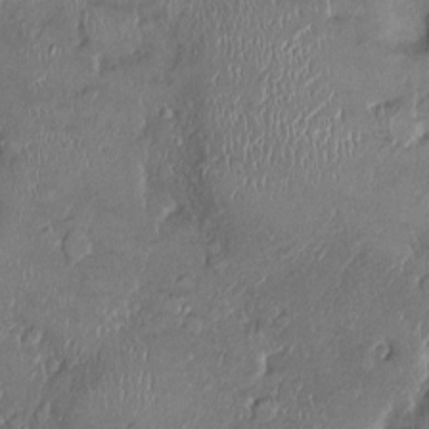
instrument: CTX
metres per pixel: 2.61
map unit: Ht
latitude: -1.1243
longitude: -13.4994
